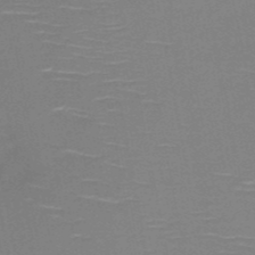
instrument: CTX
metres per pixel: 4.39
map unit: HNb
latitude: -51.5021
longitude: -45.7449
